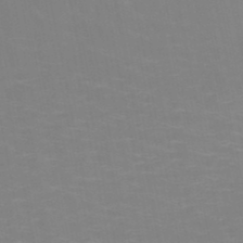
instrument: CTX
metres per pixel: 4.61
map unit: HNb
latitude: -49.4833
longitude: -47.8962
